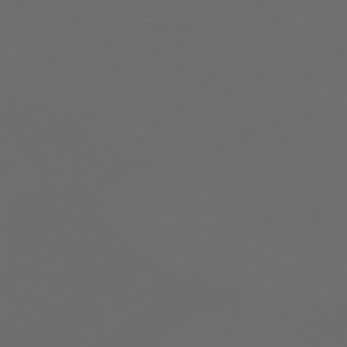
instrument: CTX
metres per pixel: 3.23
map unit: Hpe
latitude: 78.3468
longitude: 172.6140
